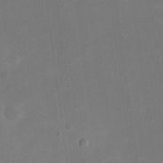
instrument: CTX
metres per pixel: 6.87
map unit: eHh
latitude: 20.1956
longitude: -70.8002
